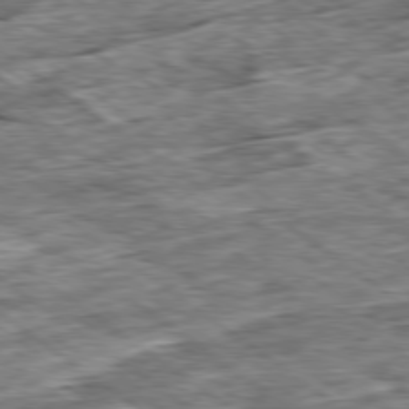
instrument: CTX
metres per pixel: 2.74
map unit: Ap
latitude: -79.4643
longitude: -86.2144
